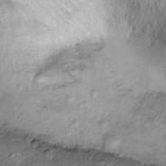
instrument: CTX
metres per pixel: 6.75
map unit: Ht
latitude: 10.1389
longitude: -37.7638
